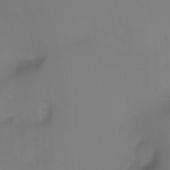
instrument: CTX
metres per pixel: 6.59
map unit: Nhu
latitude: -4.5573
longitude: -76.5923
